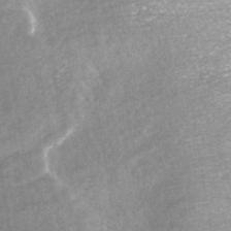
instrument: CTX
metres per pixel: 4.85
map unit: ANa
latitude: 43.5749
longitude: 24.5196
